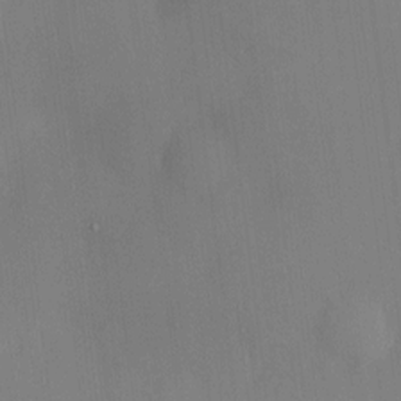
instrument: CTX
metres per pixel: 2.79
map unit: HNhu
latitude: -1.2754
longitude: -7.2159
